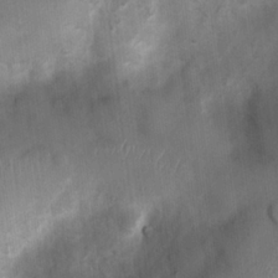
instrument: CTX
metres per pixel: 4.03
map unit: Ht
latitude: 4.2900
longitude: -22.1956
